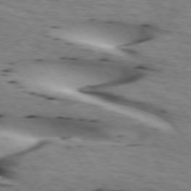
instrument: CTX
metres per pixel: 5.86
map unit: lApd
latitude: 73.1215
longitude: -53.3482
